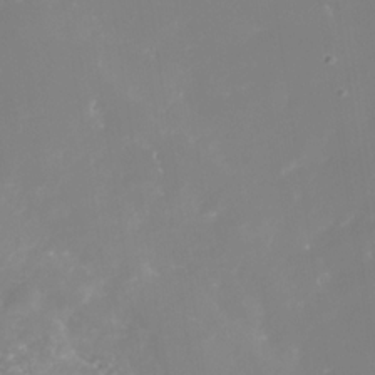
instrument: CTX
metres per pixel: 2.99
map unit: Nhe
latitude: -35.4076
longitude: -87.1025
